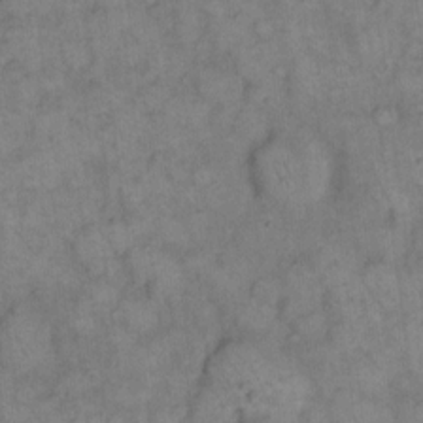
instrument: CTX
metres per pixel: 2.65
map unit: eHh
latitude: 14.3090
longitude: -65.6883
